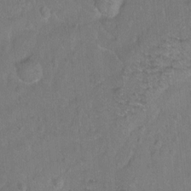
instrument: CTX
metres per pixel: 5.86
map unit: Hto
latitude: -6.8219
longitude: -35.6505
